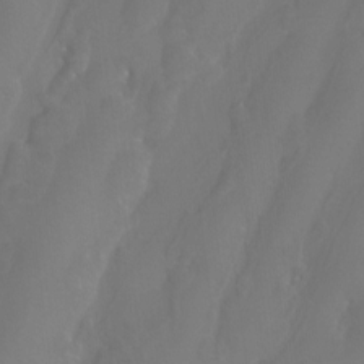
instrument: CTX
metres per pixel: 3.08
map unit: Htu
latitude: -13.1620
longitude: -45.8016
